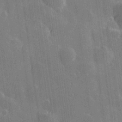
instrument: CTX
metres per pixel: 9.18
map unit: Hve
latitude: 28.7057
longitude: 146.1983
